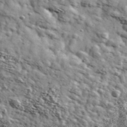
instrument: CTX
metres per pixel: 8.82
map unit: Ave
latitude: 40.9703
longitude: -107.3482
